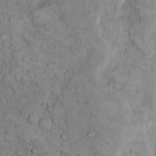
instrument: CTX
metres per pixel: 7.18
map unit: eHh
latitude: 12.4601
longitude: -64.7813
